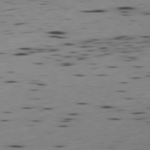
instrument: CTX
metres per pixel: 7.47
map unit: Ap
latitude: -79.8611
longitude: -100.2901
